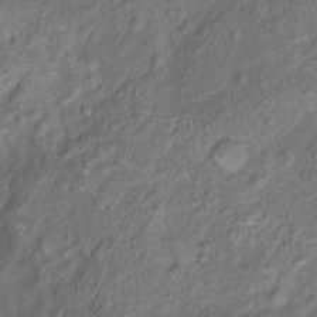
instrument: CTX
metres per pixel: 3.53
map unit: Nhu
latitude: 11.6127
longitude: -27.2726
